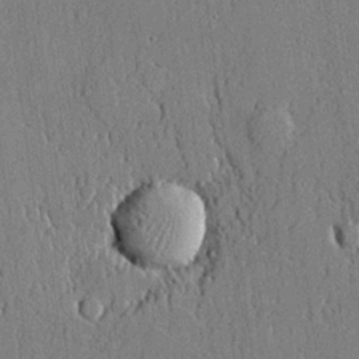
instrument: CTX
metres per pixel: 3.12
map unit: lHvf
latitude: 20.8758
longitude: 143.8233
